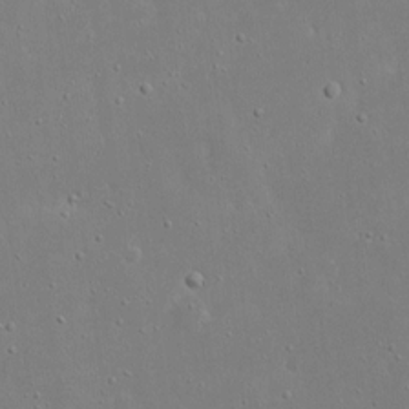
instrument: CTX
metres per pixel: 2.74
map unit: eHh
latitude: 17.4237
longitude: -71.5182
